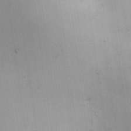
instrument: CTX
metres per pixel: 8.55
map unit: eHh
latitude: 26.2901
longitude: -68.2334
